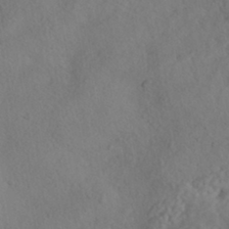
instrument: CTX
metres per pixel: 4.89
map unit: HNhu
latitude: -41.8611
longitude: 101.3887
